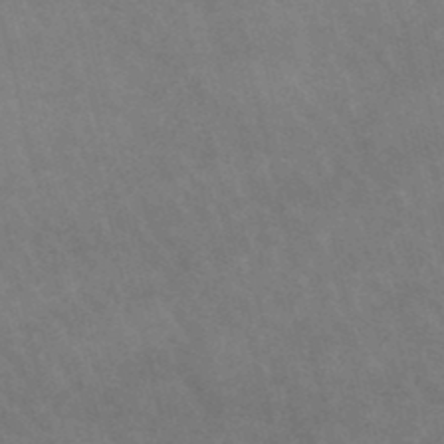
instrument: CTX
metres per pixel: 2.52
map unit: lHb
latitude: -48.3496
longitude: 70.8030
